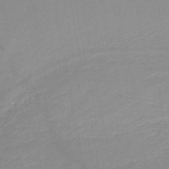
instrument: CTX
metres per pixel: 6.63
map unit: HNb
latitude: -48.6330
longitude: -44.7813
